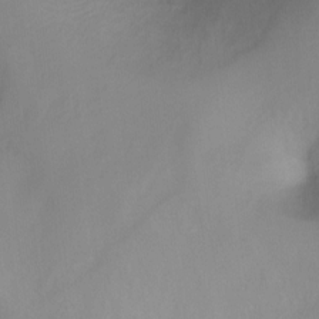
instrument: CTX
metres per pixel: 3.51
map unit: Ht
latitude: -16.2173
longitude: -42.9703
